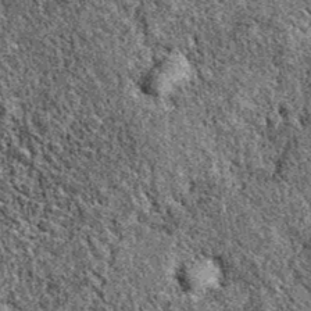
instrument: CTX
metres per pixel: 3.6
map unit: eAb
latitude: 37.9717
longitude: 110.6707
